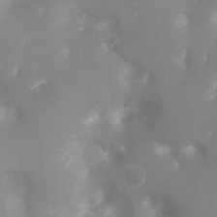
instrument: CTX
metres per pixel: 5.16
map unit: Ht
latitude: -3.1242
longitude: -28.7057
